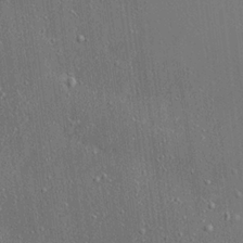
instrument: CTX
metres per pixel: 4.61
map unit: Ave
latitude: 18.1389
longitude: -139.3859
